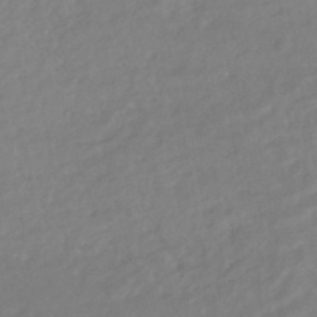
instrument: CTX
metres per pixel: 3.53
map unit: HNhu
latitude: -44.4251
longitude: 103.3132
